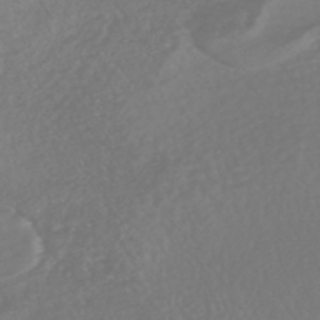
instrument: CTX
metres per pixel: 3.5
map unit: HNhu
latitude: -47.3320
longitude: 97.5210
